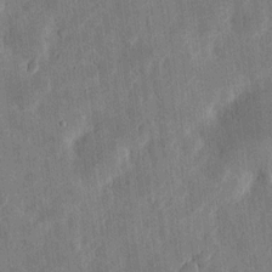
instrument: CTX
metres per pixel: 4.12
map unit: eHh
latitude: 5.4426
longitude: -71.8016
